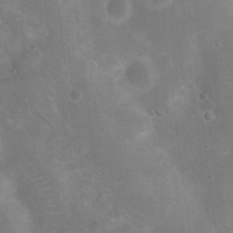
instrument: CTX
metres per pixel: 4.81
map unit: Nhu
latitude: 9.0270
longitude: -22.3467
